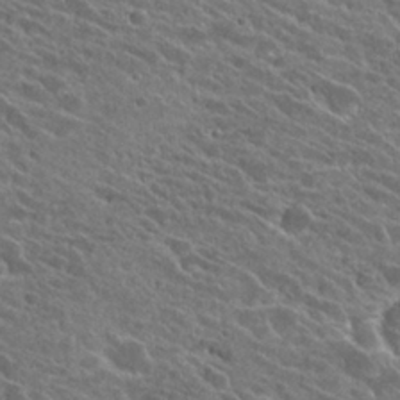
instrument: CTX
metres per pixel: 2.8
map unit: Hto
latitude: 25.9717
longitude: -41.2348
